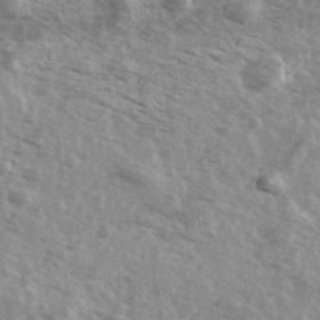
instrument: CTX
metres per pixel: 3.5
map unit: Ave
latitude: 39.6883
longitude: -109.2914
